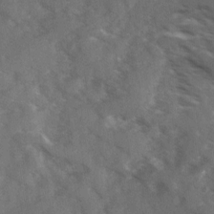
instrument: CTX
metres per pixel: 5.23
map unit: Ave
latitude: 18.2522
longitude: -130.8947
